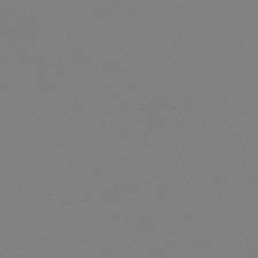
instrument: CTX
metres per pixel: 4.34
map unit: eHb
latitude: -48.9731
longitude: 86.9731
